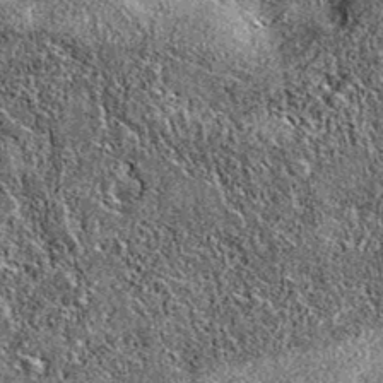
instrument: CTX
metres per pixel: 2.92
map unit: eAb
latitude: 36.0822
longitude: 111.0864
